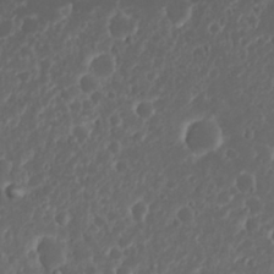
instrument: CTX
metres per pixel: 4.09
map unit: Nhu
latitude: 23.6694
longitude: -59.4804
